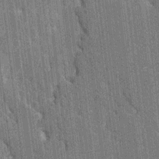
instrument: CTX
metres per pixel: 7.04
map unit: HNhu
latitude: 7.5749
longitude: -6.0633
